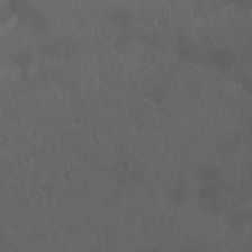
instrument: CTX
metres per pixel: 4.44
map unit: Nhu
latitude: 24.2711
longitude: -62.8002
